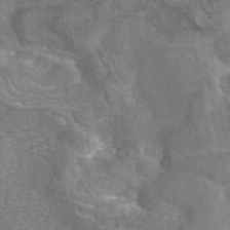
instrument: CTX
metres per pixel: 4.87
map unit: eAb
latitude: 45.0080
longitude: 107.1998
